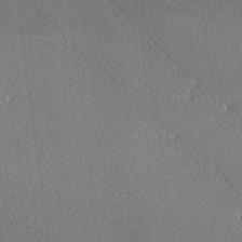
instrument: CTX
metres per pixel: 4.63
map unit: lAa
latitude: -10.0850
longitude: -127.3671
